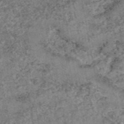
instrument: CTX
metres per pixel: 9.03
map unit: eAb
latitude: 47.0648
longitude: 118.4251
